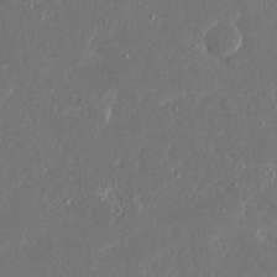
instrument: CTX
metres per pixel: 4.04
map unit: Ave
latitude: 17.1403
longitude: -140.2711
